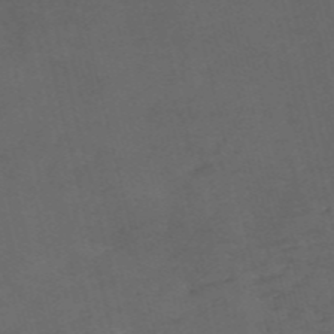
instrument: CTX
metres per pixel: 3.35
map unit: HNb
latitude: -55.9178
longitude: -45.2537
